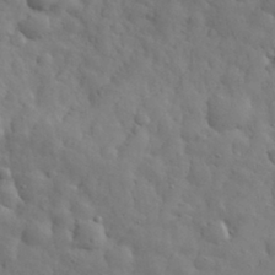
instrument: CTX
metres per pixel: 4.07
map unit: eHh
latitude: 31.8206
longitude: -69.0459
